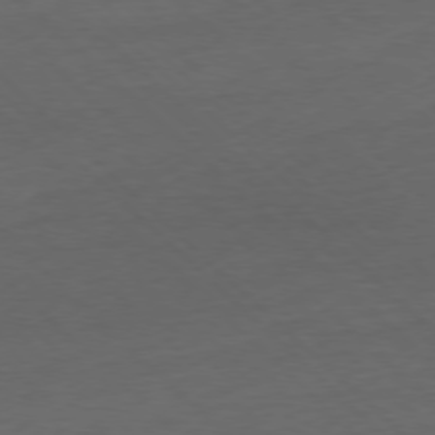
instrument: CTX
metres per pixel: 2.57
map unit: Ap
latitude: -77.8800
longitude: -79.7261
